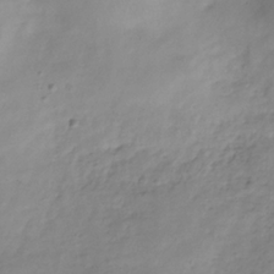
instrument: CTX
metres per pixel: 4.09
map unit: Hve
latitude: -32.6330
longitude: 90.5007
